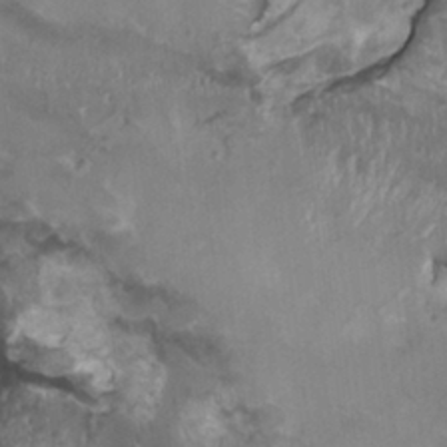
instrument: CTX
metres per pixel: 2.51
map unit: HNhu
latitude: 3.4804
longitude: 3.8233
